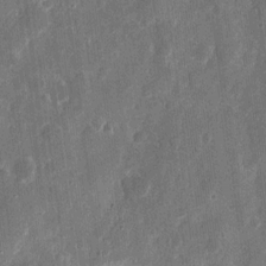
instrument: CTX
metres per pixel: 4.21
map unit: eHh
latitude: 11.6883
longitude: -72.7436
